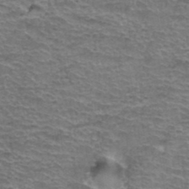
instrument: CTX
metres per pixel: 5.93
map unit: Hto
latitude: 37.8017
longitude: -43.5560
